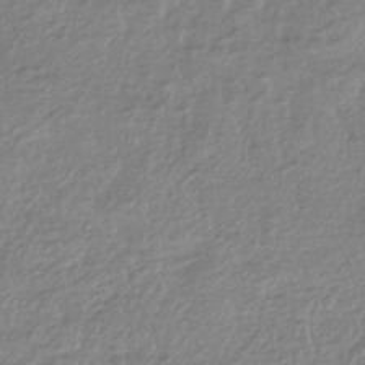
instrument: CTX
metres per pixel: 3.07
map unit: HNhu
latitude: -44.2362
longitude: 97.4832
